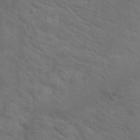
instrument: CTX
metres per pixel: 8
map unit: Nhu
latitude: 18.1766
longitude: -33.6127
